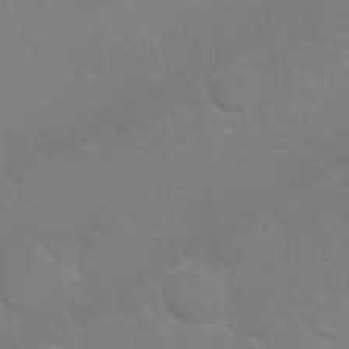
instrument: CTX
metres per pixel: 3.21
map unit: Nhu
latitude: 26.9136
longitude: -61.4048
